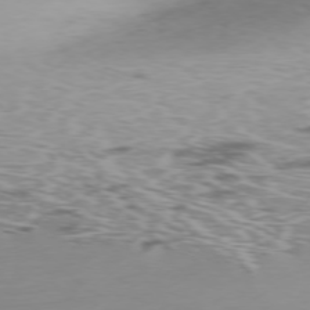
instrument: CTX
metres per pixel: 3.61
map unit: Ap
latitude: -77.1431
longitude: -68.7246
